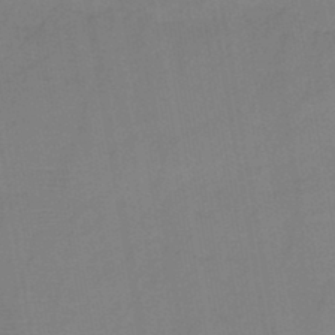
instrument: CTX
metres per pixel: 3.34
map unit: HNb
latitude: -46.0661
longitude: -39.5749
